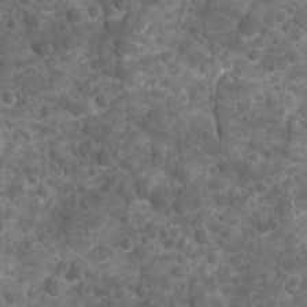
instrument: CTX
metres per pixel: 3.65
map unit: Ave
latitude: 16.4979
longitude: -133.1403
